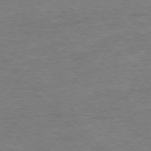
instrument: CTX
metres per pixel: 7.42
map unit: Ap
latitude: -76.9920
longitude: -95.0081
